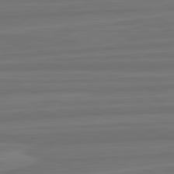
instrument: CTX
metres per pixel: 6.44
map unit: lApd
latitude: 82.4412
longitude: -175.6316
